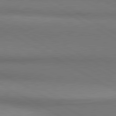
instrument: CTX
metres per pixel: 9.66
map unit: lApd
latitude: 80.8947
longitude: 155.6533
